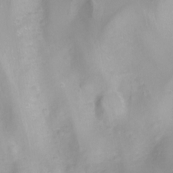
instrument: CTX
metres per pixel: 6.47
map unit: Nhu
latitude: -8.3495
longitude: -72.6113
